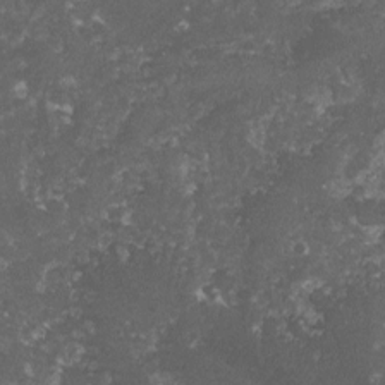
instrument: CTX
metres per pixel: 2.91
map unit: lHvf
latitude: -15.2376
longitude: -99.2914
